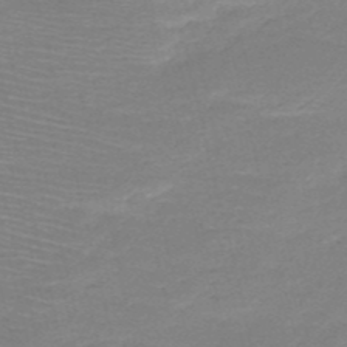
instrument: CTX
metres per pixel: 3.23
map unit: HNb
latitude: -50.4251
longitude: -41.8394
